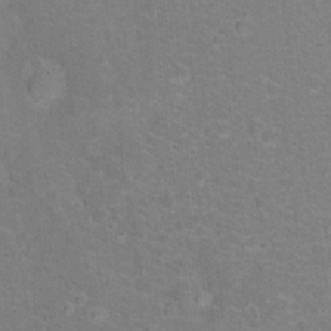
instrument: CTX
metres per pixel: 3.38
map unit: Hto
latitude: 15.1593
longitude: -41.6504
